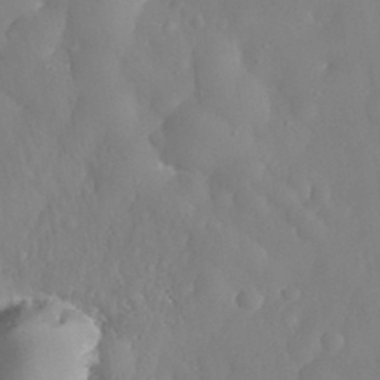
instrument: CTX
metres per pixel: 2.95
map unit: eHh
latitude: 31.3671
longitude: -58.7435
